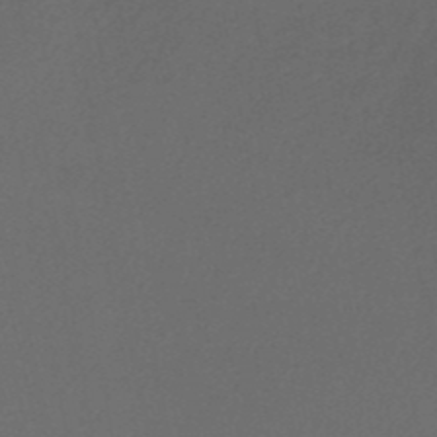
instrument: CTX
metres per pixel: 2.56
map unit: eHh
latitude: -52.9919
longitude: -24.8380
